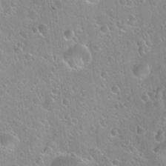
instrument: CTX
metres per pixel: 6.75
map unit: Hto
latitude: 21.4238
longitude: -53.5938
